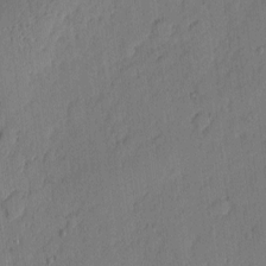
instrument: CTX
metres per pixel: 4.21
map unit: eHh
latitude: 4.5357
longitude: -75.9906
